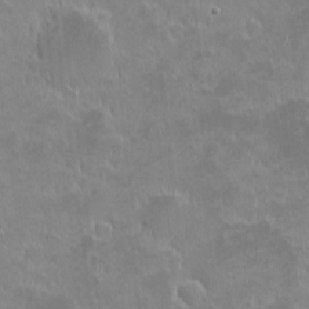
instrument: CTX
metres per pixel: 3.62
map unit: eHh
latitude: -1.7289
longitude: -84.8947
